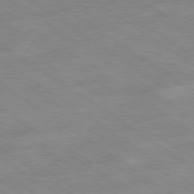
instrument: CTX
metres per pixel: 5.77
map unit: Hpe
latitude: -78.8786
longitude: -21.6694
